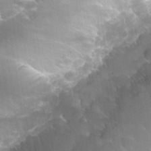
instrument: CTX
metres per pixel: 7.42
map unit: Hto
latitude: 30.1011
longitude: -43.7072
